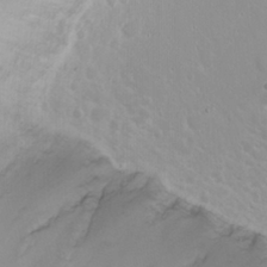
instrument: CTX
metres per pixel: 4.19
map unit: Nhu
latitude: 23.6883
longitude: -63.4805
